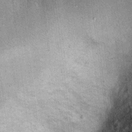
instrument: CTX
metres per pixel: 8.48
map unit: Ht
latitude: 8.8569
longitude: -37.2348
